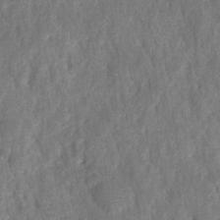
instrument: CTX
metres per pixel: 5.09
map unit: HNhu
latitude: -28.1795
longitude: 74.2362
